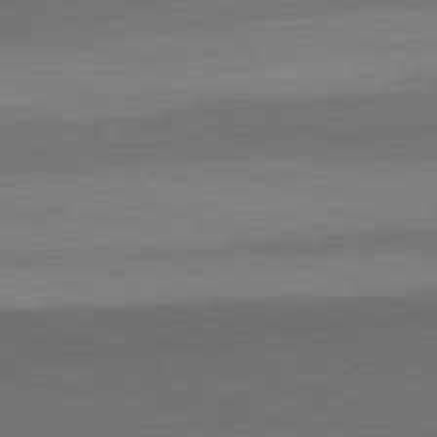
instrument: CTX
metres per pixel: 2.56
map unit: lApd
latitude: 82.1955
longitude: 157.2565
